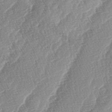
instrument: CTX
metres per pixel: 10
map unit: lAa
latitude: -4.0283
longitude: -129.9528
